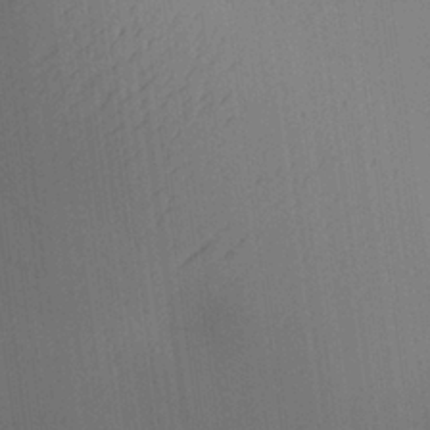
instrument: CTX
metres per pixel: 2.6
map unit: Aa
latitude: 25.8394
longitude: -137.7261
